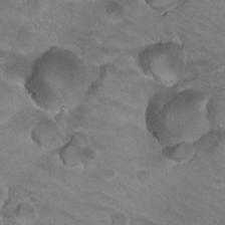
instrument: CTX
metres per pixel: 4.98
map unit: Hto
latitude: 20.1200
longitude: -32.4790
